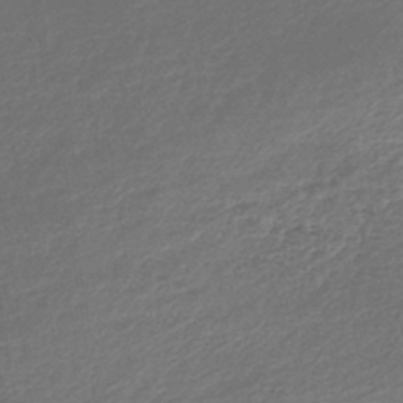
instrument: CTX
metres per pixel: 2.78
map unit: lHb
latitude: -44.8219
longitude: 59.4265
